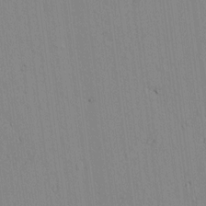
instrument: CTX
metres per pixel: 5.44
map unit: lAvf
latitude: 7.6883
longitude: 168.8219
